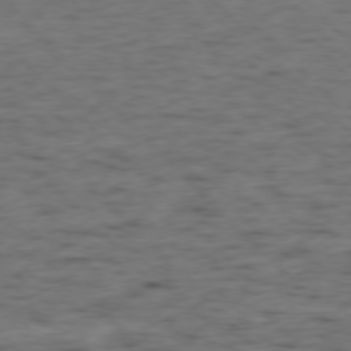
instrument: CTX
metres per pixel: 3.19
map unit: Ap
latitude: -76.9542
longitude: -91.2915
